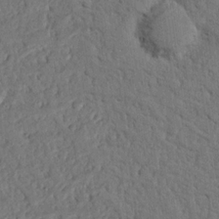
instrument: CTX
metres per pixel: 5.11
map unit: Nhu
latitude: 21.1592
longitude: -76.9702
